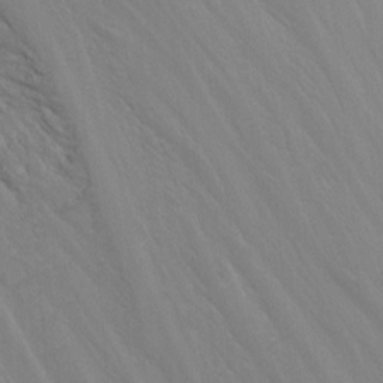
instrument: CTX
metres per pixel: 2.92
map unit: eHh
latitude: -5.7099
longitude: -78.8002
